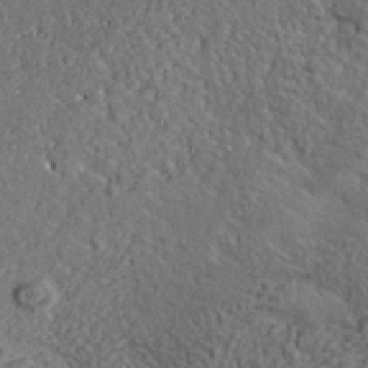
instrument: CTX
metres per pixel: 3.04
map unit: lHvf
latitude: 37.2726
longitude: -87.6694
